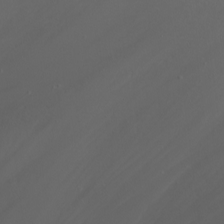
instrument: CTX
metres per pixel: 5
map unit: Nhu
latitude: -7.5777
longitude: -75.9906
